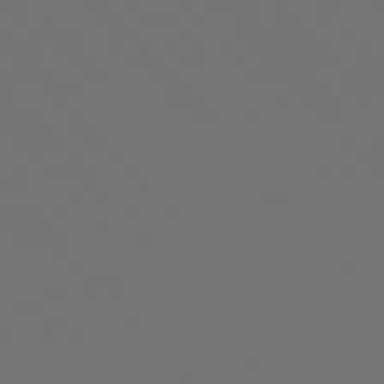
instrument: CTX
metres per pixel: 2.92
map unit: Ap
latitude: -75.7667
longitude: -76.1389
